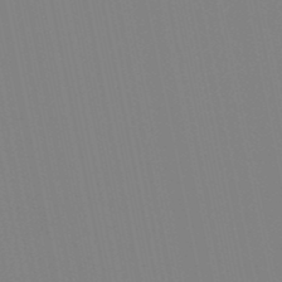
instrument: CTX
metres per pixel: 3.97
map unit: lHb
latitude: -49.0676
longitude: 75.1620
